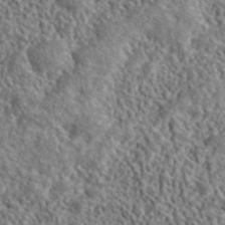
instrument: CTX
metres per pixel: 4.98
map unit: ANa
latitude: 41.3859
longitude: -86.6112
